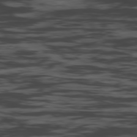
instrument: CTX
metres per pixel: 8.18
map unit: Hpe
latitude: -78.6707
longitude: -20.0444
